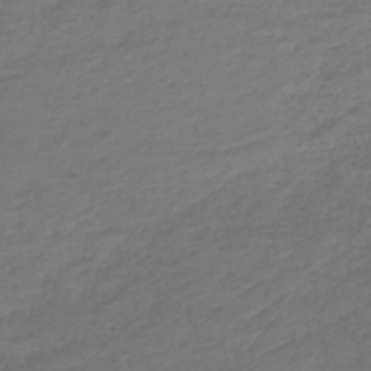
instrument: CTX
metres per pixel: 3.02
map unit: lHb
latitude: -42.8974
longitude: 69.3887
